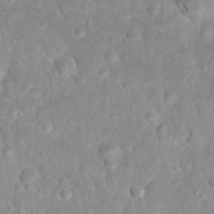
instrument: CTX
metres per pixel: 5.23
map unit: Nhu
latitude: 27.0270
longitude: -63.7072
